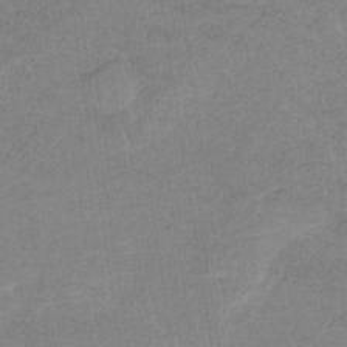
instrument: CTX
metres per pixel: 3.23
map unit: HNb
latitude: -32.6330
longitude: 63.1998
